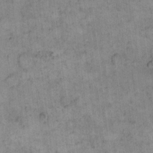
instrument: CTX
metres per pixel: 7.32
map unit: eHh
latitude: 14.7436
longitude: -66.6490
